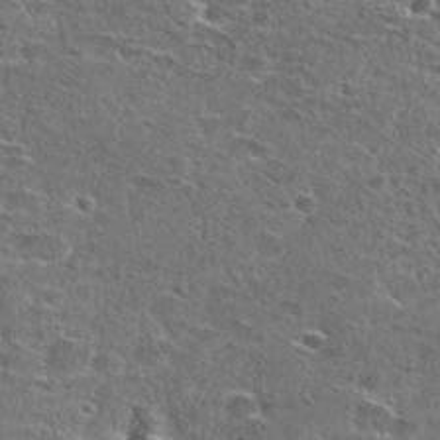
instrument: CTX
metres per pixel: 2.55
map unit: Hto
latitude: 26.8947
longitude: -47.8773
